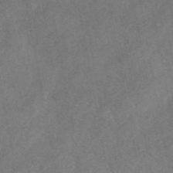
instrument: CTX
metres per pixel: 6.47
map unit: eAb
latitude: 47.1026
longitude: 127.7666
